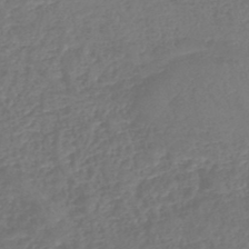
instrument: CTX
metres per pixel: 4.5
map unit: lHb
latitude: -45.4832
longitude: 73.5210
